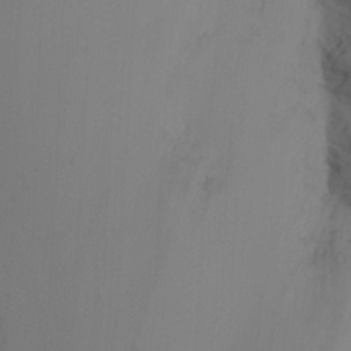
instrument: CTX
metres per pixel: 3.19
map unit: Nhu
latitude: -4.7463
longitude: -75.4049
